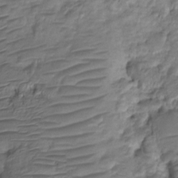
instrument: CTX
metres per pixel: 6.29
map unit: HNhu
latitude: -21.2187
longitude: 84.6707
